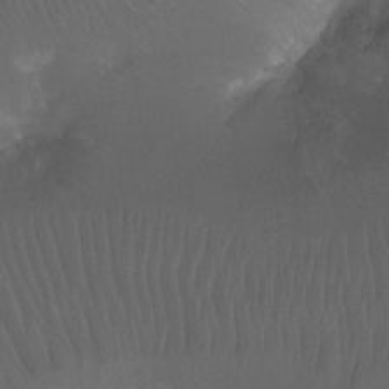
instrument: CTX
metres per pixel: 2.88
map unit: Ht
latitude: -11.7856
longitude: -44.3278
